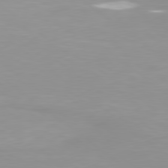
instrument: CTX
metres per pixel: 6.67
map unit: Hpe
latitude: 78.4790
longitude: -142.2523
